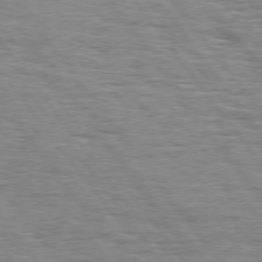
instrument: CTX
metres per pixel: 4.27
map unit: Hpe
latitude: 74.5546
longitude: -138.4223
